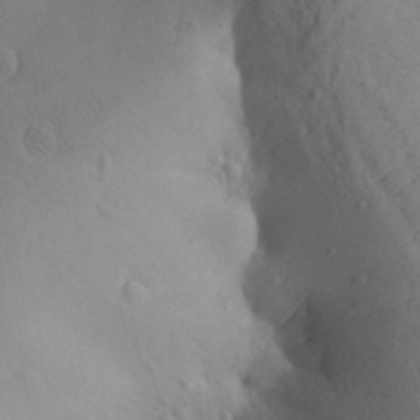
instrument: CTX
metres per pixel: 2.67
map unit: Aa
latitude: 28.3278
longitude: -147.8773
